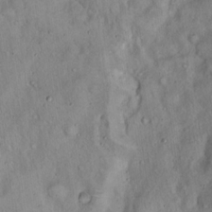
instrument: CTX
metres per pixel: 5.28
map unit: Hto
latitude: 16.1578
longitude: -59.1214
